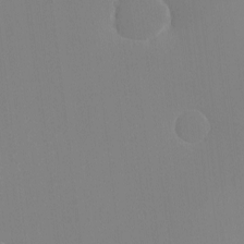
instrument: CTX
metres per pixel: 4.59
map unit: Nhu
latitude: -4.5007
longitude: -83.0836
